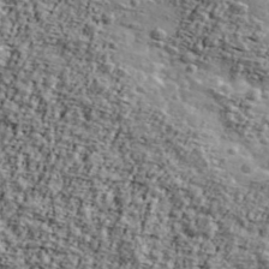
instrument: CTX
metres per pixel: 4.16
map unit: Ave
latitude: 42.7435
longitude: -110.5357
